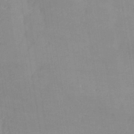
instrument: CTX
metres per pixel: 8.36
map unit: eHh
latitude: 34.2900
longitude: -132.7057
